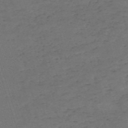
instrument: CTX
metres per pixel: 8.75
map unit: HNb
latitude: -55.7667
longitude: -44.5734
